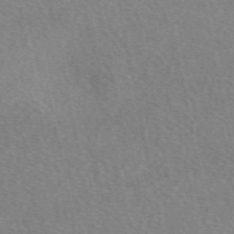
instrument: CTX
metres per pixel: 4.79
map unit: eAb
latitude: 49.8394
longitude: 116.3873
